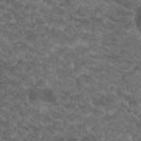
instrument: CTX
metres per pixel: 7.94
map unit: Hto
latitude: 19.6127
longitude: -35.8205
